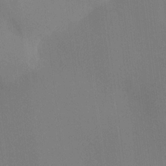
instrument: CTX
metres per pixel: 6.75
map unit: HNhu
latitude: 13.1403
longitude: 12.0661
